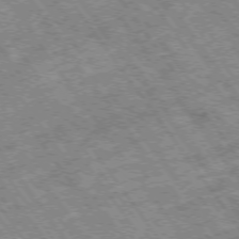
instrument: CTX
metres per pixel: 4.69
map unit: Hpe
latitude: -75.3321
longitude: -19.5182
